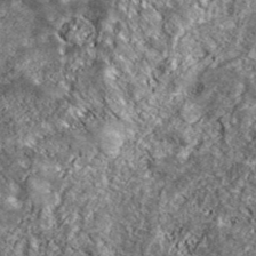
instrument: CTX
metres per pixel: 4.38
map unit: eHh
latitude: 42.8380
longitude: -89.1592
